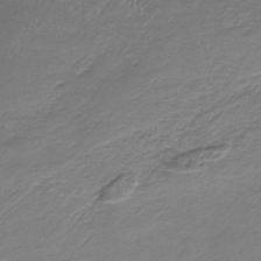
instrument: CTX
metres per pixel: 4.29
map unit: HNb
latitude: -35.2565
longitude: 58.0660
